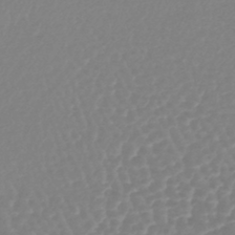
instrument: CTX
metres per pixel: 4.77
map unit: lHb
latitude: -44.2362
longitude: 78.1416
